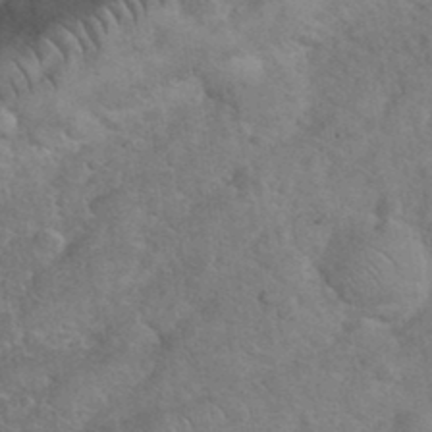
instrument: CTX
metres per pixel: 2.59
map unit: eHh
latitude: 36.5546
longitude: -64.5735
